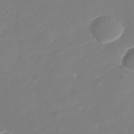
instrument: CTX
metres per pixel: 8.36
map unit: Nhu
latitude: -30.2928
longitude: -72.4412
